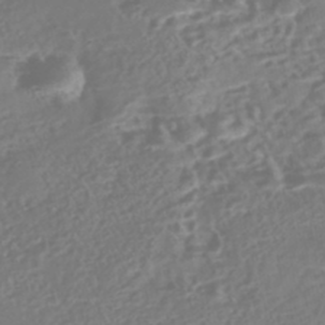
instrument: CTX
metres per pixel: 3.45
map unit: Nhe
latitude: -46.4629
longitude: -172.3845
